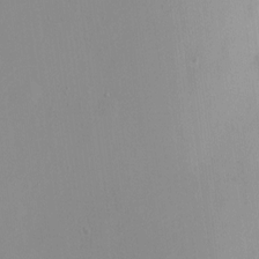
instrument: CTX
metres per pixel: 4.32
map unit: HNhu
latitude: 6.3656
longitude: -3.8205
